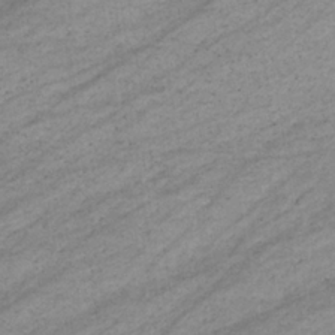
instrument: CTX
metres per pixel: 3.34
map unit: eHb
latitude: -33.6911
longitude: 70.8786
